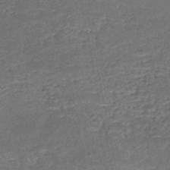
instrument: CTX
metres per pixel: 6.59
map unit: HNb
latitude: -51.2754
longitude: -49.2726
